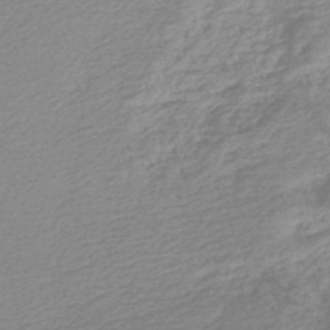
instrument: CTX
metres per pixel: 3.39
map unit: HNb
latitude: -48.0472
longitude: 60.1795
